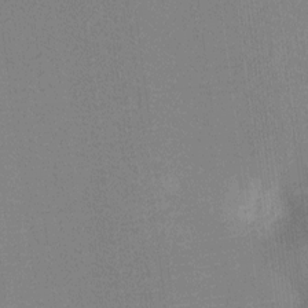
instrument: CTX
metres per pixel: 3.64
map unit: Ht
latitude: -12.6330
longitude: -24.0633
